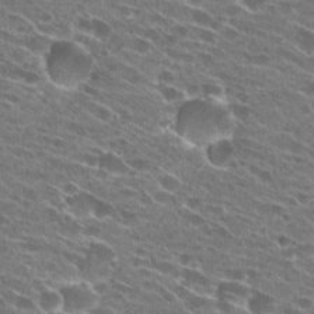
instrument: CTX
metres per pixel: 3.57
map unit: Hto
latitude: 25.1781
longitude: -43.0647
